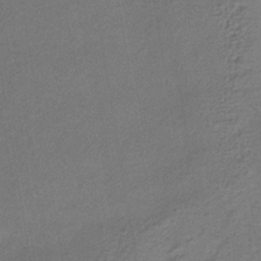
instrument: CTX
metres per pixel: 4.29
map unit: lHb
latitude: -34.8786
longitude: 62.6140
